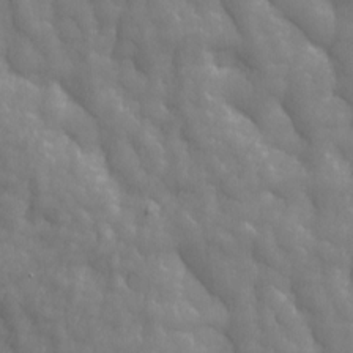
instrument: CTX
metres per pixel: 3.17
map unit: Ave
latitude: 13.5560
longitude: -105.3482
